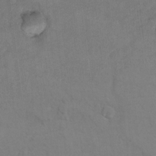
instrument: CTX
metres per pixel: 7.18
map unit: Hto
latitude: 8.1389
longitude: -35.7638
